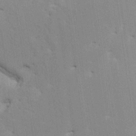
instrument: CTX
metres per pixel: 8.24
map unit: HNhu
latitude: 7.0080
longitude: -2.3467
